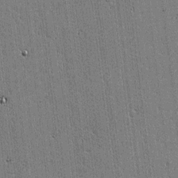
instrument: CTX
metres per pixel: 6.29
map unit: lAvf
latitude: -1.1620
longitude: -106.4223
